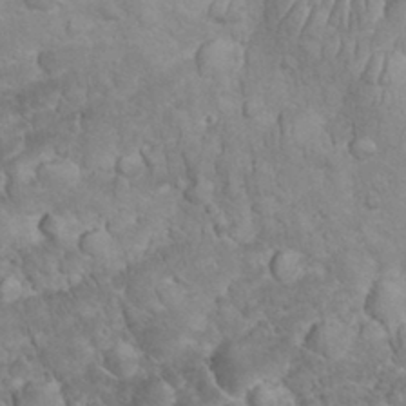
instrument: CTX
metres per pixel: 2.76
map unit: eHh
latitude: 33.1592
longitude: -64.7624
